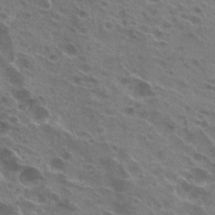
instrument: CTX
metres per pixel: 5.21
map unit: Hto
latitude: 23.9528
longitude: -40.0444
